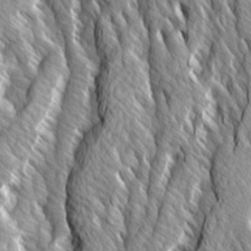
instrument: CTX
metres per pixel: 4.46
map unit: Ave
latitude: 14.4223
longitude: -133.8961
